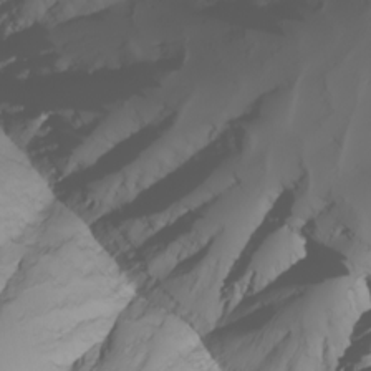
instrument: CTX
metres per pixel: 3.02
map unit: Nhu
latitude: -5.4454
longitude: -93.9528
